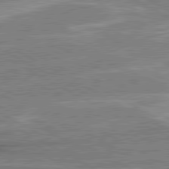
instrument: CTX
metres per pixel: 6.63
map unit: lApd
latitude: 80.5357
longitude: 141.8611
